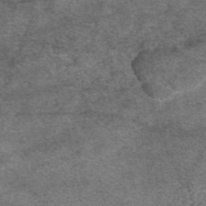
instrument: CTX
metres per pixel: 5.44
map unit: eAb
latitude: 45.9150
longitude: 103.3132
